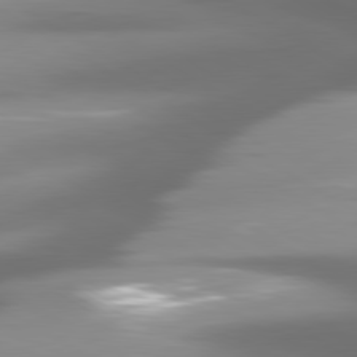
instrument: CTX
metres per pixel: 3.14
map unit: lApd
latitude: 80.0633
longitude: -139.3293
